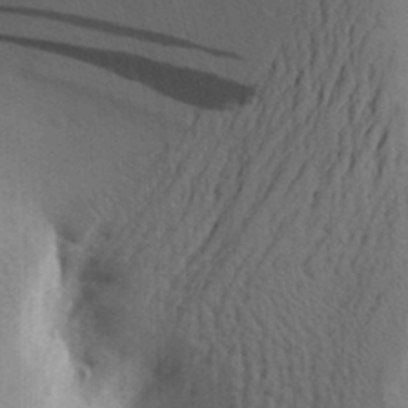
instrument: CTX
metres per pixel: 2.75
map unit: Aa
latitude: 26.1389
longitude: -148.9892
